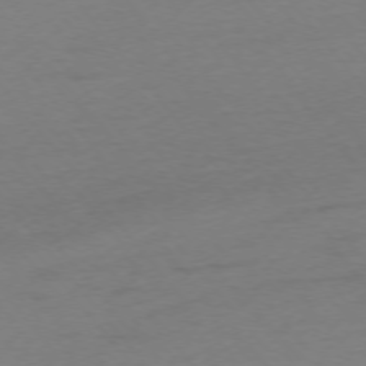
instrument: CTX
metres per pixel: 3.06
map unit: Ap
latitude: -75.6344
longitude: -72.4412
